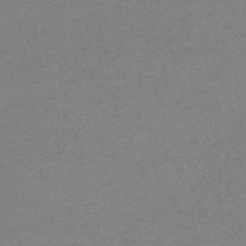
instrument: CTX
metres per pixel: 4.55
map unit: HNb
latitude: -51.0486
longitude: -52.2901
